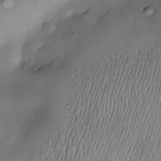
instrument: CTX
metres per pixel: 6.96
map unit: Nve
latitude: -23.7289
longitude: -138.8002
